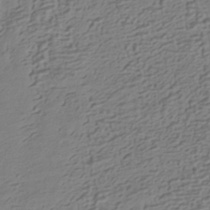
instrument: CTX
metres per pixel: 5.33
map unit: HNhu
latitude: -42.9163
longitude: 101.0675
